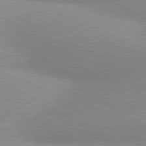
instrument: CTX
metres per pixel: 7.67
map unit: lApd
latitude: 80.6301
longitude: 125.7666
